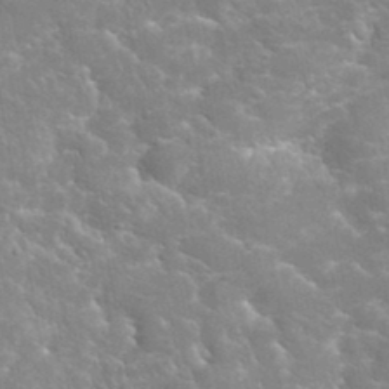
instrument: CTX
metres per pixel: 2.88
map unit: Hto
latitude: 35.3859
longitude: -48.9136
